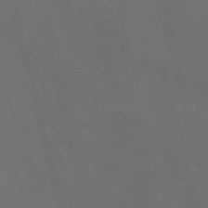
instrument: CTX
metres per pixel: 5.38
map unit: Nve
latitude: -57.9367
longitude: 64.7841
